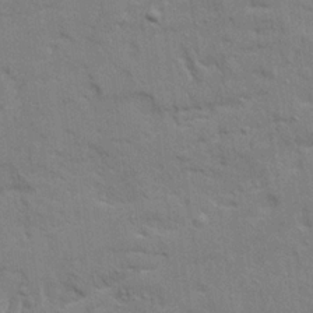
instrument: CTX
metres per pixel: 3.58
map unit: Ave
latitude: 22.2333
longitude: -130.4979
